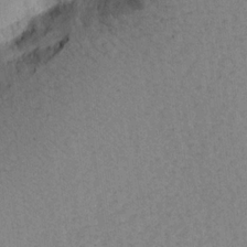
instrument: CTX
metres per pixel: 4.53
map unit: Aa
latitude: 19.0647
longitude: -143.1025
